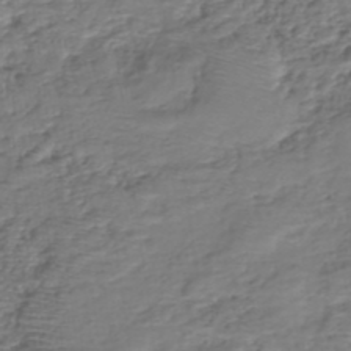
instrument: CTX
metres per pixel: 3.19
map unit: eHh
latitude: -39.9178
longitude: -29.1781
